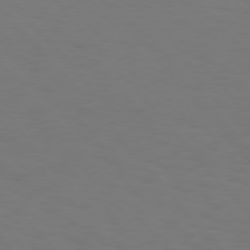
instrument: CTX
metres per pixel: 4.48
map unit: Hpe
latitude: 75.8583
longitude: -132.9136
